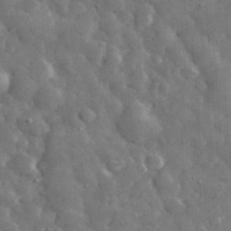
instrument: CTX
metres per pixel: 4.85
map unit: eHh
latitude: 32.5924
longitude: -69.6127
